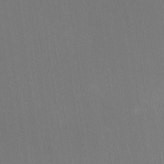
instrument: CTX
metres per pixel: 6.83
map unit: HNhu
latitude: -1.1998
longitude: -1.0836
